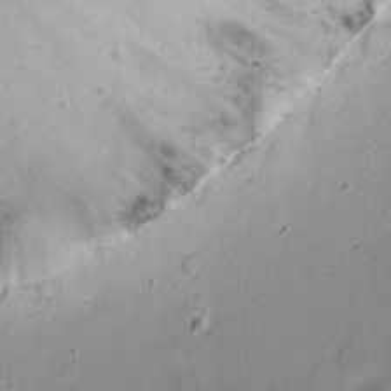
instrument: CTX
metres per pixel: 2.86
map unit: eHh
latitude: 21.8773
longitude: -69.8206
